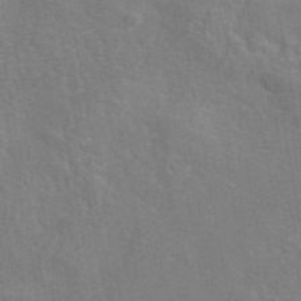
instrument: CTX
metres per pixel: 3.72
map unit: eAb
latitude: 44.9702
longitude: 109.9745
